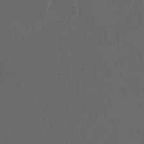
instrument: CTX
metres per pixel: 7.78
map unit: eHh
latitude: -3.0864
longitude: 20.2172
